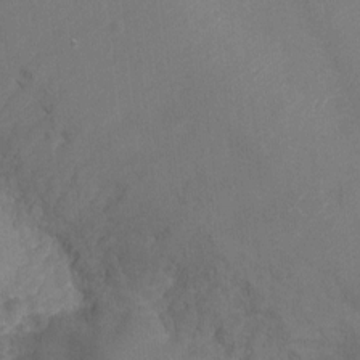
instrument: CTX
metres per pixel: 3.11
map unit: Ht
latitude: -7.4832
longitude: -35.4048
